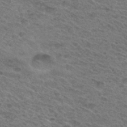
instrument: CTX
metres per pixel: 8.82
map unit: Hto
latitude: 31.3482
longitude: -47.4616
